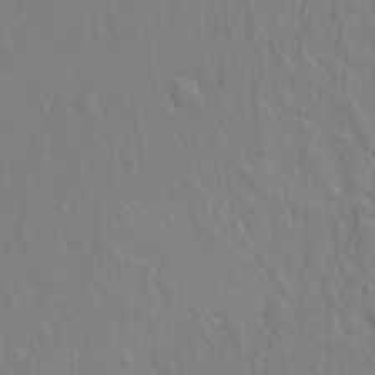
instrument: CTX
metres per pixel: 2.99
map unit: Ht
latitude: -6.8975
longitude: -37.3293
